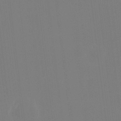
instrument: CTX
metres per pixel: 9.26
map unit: HNhu
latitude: 6.6868
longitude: 5.1998
